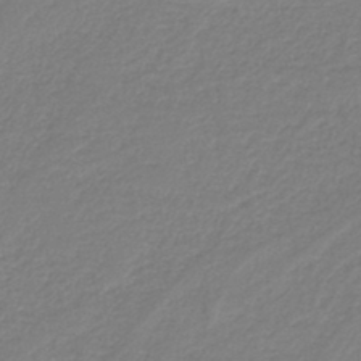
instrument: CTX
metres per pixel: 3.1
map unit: HNb
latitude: -42.7274
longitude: 52.1794
